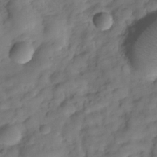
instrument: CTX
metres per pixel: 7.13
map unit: Hve
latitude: -29.5777
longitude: 93.3699
